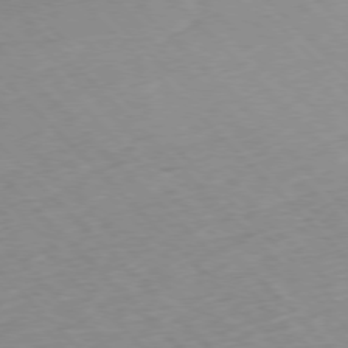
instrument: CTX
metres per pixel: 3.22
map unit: Ap
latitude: -77.3321
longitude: -61.4993
